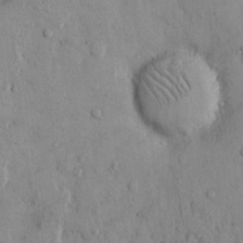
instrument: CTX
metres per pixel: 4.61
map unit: Hto
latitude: 11.9150
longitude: -59.9528
